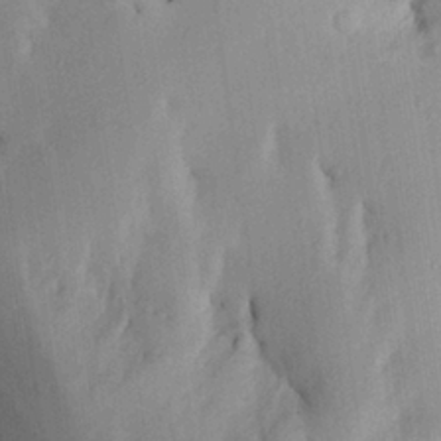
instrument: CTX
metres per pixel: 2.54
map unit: Aa
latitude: 27.2537
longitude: -134.5168
